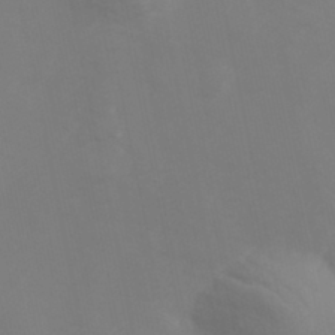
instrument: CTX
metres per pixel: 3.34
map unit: Hve
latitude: 33.3860
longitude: 150.6518
